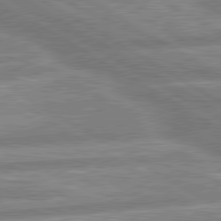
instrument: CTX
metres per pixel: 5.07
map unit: lApd
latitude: 80.3656
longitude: -165.2537
